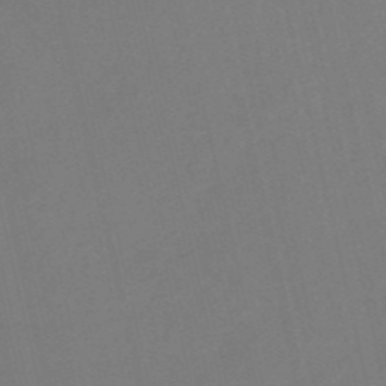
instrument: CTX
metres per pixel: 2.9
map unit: HNb
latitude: -53.3320
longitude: -48.3656
